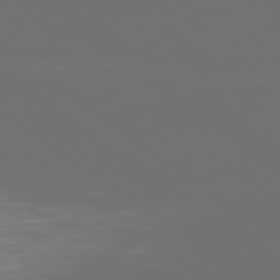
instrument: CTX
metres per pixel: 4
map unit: Ap
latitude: -79.6533
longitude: -60.0255
